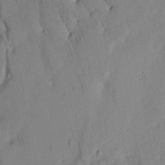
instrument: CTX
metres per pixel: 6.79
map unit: Htu
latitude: 2.0633
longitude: -179.8584
